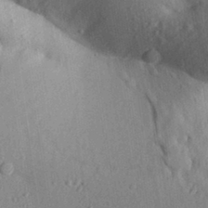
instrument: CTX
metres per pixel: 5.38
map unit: Aa
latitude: 30.5735
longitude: -146.8191
